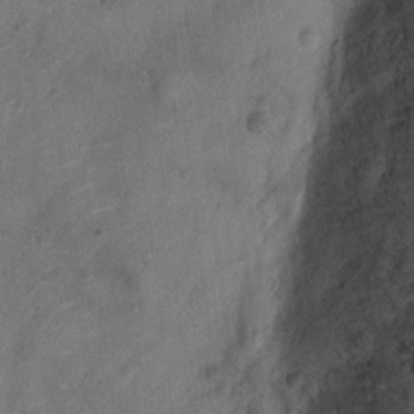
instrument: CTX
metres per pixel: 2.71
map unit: Ht
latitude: -12.2173
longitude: -21.1025
